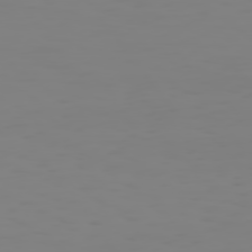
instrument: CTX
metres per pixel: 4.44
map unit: Hpe
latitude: 74.5168
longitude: -126.9892
